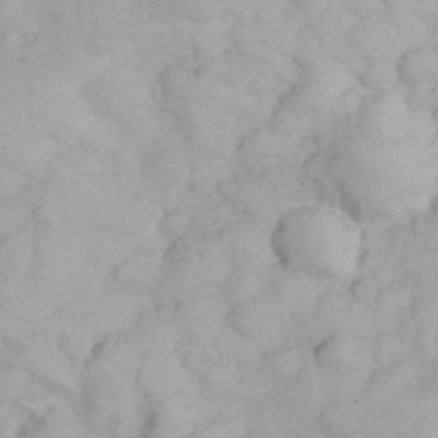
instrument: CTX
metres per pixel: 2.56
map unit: eHh
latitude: 31.2537
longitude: -65.3104
